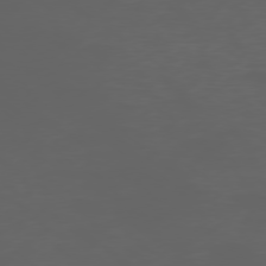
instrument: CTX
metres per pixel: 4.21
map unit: Ap
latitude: -77.5210
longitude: -75.6883
